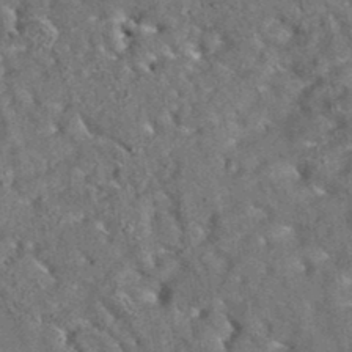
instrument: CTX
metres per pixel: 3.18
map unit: eAb
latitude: 35.3481
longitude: 113.6722
